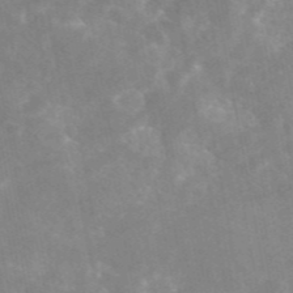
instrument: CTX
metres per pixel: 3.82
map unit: eAb
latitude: 45.8583
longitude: 124.4440
